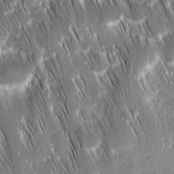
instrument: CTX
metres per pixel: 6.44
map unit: Ave
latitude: 9.1592
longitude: -104.7436
